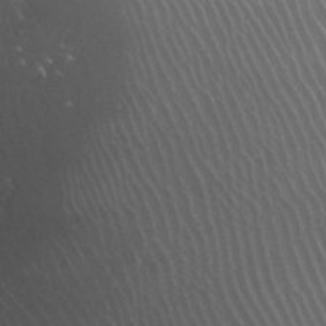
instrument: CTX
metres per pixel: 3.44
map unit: Nhu
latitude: 28.4034
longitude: -65.9339
